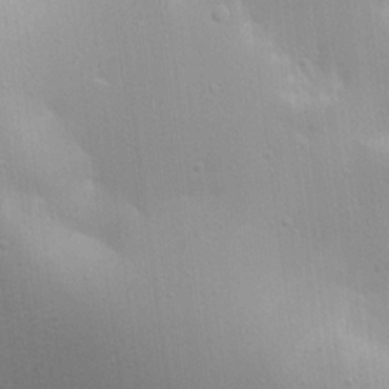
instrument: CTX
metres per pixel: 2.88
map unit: Aa
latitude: 21.6694
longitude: -142.2523
